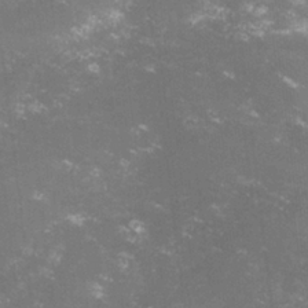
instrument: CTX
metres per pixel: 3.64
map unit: lHvf
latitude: -14.7275
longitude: -100.8758
